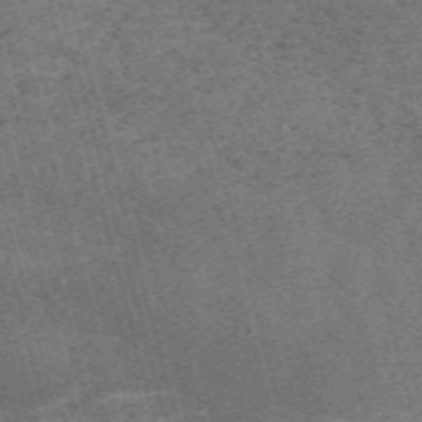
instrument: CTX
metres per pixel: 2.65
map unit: Nve
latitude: -59.3320
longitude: 63.7288
